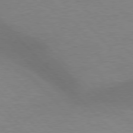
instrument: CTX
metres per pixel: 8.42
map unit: lApd
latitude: 77.0080
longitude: -59.6316
